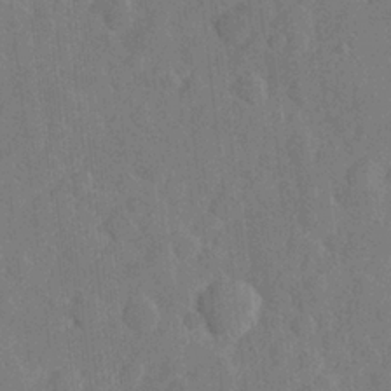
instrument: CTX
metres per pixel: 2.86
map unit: Hve
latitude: 25.5371
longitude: 149.0676
